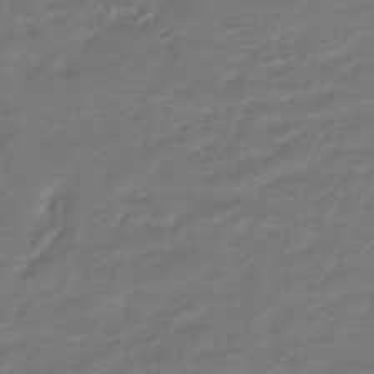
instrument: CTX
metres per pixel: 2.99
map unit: HNhu
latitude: -46.2739
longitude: 96.3306
